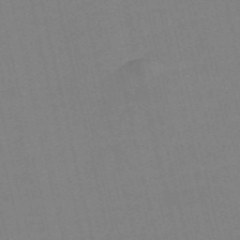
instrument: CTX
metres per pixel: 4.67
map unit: Nve
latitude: -58.3117
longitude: 50.9164
